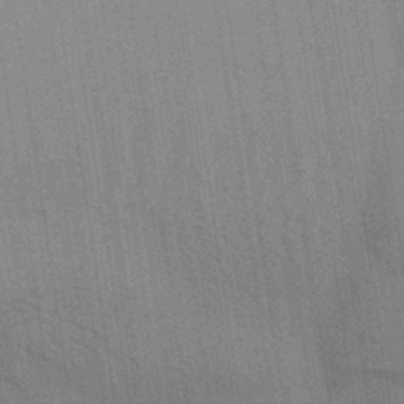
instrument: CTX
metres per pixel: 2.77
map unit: Aa
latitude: 32.2900
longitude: -139.7827
